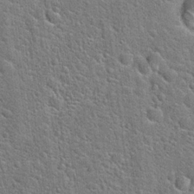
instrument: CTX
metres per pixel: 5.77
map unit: Hto
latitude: 21.1026
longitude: -51.4048
